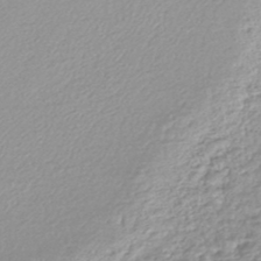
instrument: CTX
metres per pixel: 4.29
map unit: lHb
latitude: -44.3117
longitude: 68.6707
